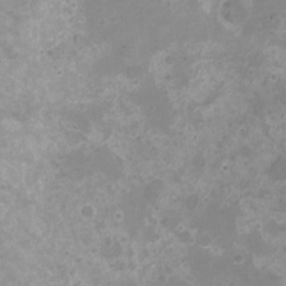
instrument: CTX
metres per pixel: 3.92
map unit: Nhu
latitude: 5.2726
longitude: -17.7072
